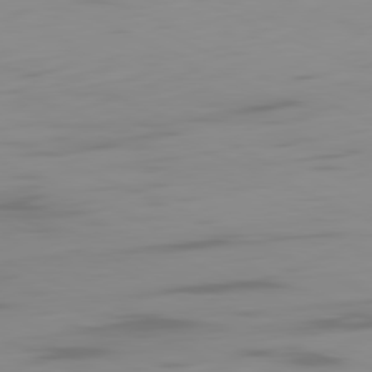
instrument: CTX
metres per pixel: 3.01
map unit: Ap
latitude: -81.2376
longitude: -61.2159
